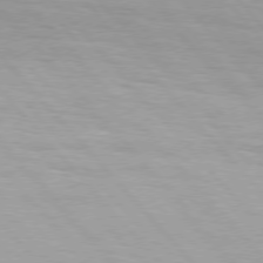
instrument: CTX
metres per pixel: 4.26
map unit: Hpe
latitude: 76.2144
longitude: -154.1389
